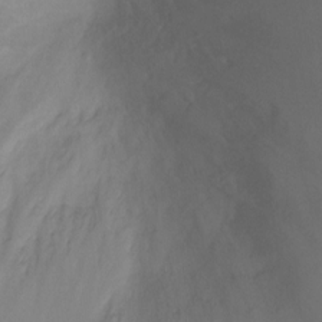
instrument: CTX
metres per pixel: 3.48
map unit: Ht
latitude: -0.1039
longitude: -18.1955
